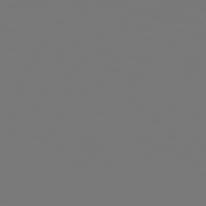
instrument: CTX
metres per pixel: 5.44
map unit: Hpe
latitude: 78.8947
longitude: -137.7261
